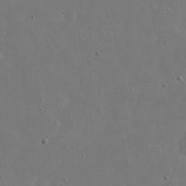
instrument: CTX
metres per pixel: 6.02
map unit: eHh
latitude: 18.0633
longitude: -71.5182
